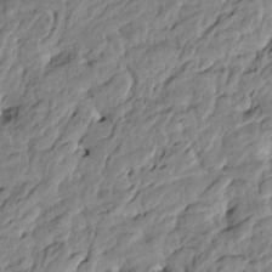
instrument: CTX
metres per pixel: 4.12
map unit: Htu
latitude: -3.7099
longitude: 178.6329
